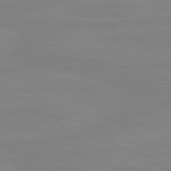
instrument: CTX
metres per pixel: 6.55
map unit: lApd
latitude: 81.1403
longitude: -177.4426
